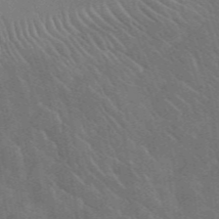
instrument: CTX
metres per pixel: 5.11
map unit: lHvf
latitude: 36.8002
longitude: -90.7624
